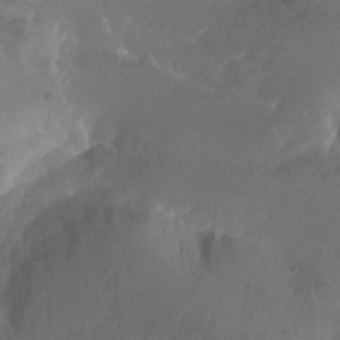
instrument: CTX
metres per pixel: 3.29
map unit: Nhu
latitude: -12.3495
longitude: -74.2900
